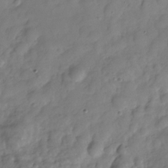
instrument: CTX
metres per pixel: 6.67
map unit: Hve
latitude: -30.4818
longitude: 94.9730
